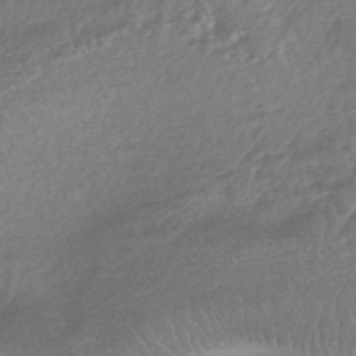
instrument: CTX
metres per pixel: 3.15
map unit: HNhu
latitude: -44.9542
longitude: 92.6518
